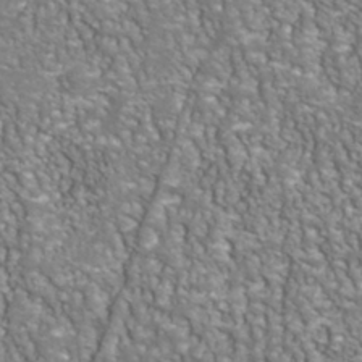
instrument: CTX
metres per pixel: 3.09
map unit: Nhu
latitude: -40.8408
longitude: -84.9514
